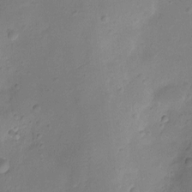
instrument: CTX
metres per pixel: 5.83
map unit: Ht
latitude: -7.3320
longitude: -21.1214
